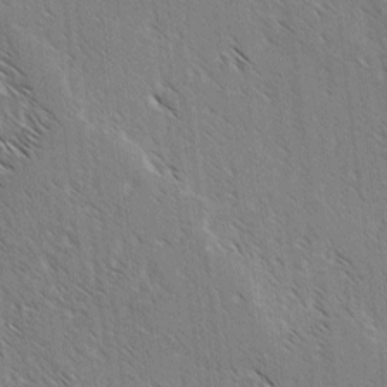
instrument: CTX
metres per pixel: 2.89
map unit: lAvf
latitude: -3.7855
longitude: -113.6505
